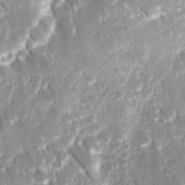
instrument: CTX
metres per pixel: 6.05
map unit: Ave
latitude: 8.6869
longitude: -104.8191
